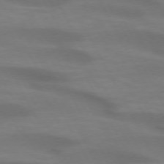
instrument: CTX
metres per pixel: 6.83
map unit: lApd
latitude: 72.5735
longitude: -49.2726
